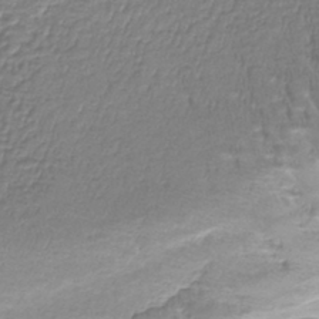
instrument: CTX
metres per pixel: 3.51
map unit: lHb
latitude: -42.0849
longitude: 64.6897
